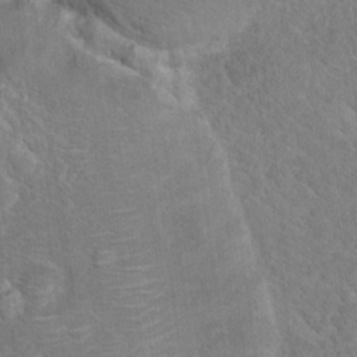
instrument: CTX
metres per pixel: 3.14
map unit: Hto
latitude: 19.5938
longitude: -38.3089
